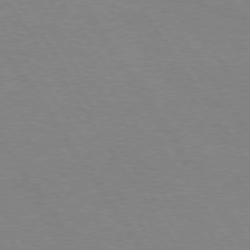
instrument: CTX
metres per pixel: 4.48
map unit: Hpe
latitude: 74.4412
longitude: -140.3467
